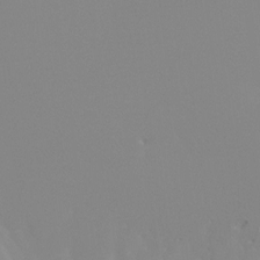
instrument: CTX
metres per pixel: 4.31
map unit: Hto
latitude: -8.6329
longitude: -51.7638
